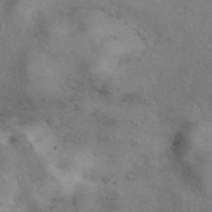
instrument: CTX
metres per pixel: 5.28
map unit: eAb
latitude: 41.3481
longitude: 109.7289
